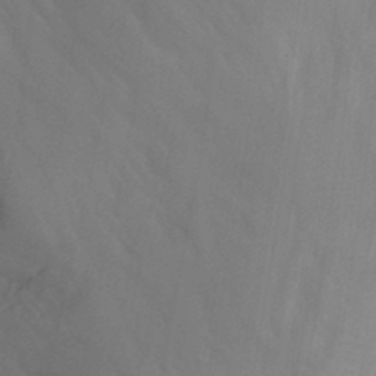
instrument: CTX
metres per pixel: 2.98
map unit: Nhu
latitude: -13.1242
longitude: -66.1766
